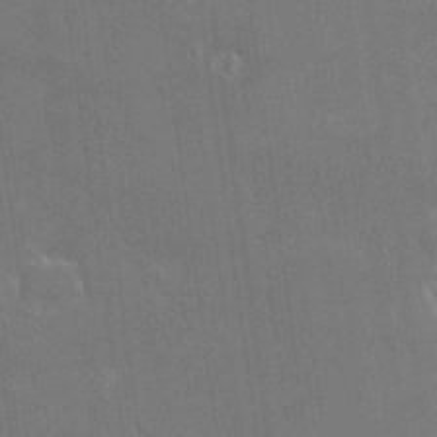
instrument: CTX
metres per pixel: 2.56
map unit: HNhu
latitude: 4.8380
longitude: 9.0864
